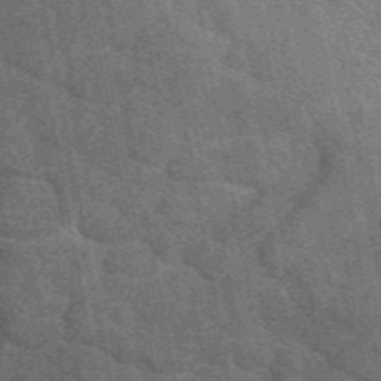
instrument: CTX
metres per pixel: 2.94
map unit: eAb
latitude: 46.5924
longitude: 101.9745
